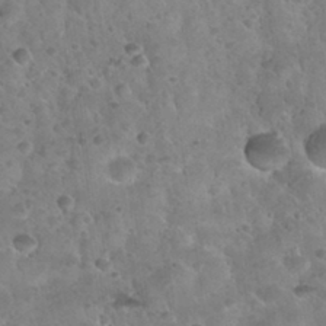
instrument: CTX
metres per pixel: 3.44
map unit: Nhu
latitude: 31.6316
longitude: -52.2523
